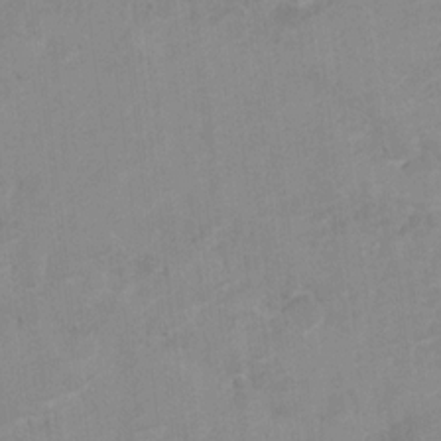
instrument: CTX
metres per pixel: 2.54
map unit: Hto
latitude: 7.5371
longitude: -35.0647
